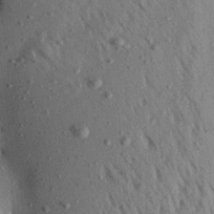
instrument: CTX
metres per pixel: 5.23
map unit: Aa
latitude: 19.1592
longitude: -147.5749
